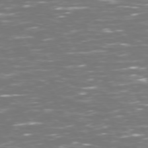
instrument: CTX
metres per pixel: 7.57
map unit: Hpe
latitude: 72.6680
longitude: -125.7071
